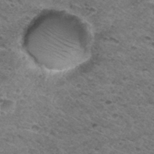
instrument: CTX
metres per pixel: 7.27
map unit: Hto
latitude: 33.3104
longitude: -48.3845
